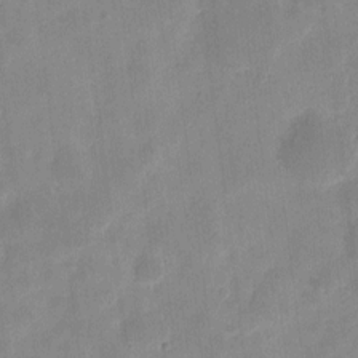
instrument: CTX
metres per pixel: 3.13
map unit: eHh
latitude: 8.0444
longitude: -73.0837
